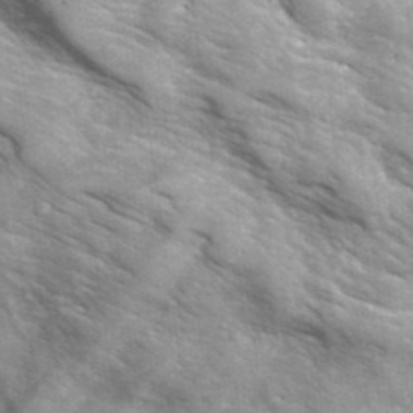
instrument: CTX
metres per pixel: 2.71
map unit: Hto
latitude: 38.6490
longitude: -43.9150
